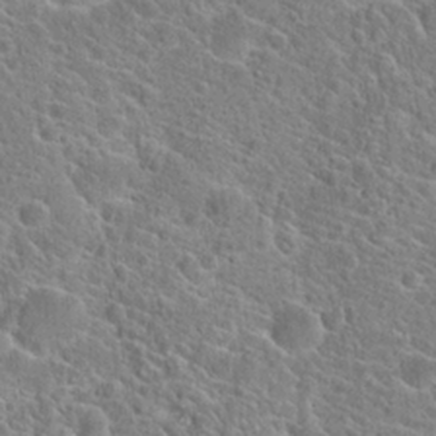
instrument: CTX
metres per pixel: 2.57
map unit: Hto
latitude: 23.2537
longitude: -44.8002
